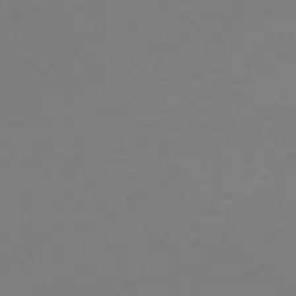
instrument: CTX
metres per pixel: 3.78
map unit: lHb
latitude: -45.5966
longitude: 64.5385
